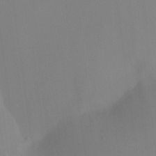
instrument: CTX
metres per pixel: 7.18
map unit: Ht
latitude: -7.4454
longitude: -28.4412
